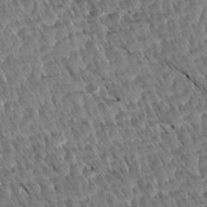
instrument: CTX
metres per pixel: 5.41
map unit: Aa
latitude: 14.4223
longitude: -141.1592
